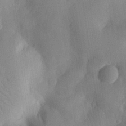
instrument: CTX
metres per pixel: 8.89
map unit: eHh
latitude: 28.3845
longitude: -77.2537
